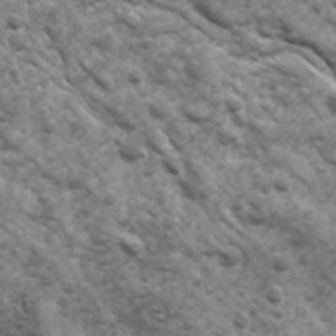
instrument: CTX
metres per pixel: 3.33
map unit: Ave
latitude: 17.1781
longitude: -132.0633
